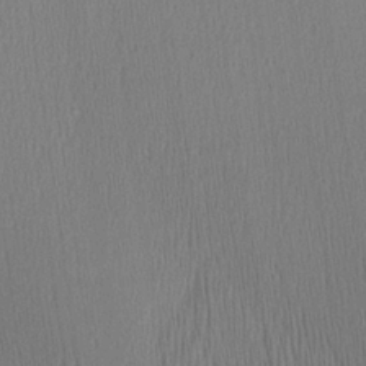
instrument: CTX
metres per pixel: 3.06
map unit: Aa
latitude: 28.0444
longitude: -138.0822
